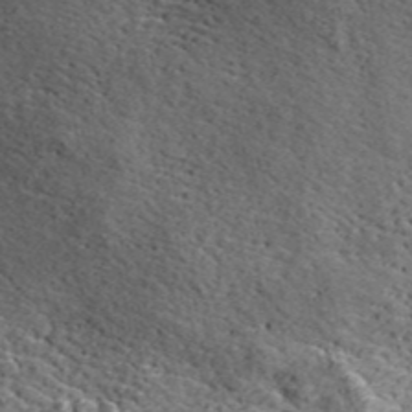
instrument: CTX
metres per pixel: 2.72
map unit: ANa
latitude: 45.4238
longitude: 38.4440
